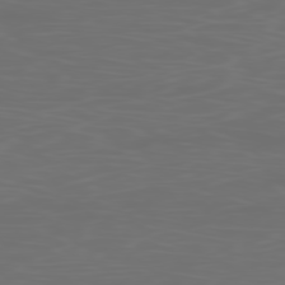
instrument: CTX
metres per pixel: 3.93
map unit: Ap
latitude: -78.7274
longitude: -70.1389
